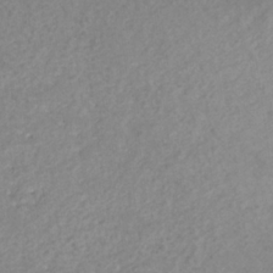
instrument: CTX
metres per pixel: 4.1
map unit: eHb
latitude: -31.6155
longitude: 68.5951
